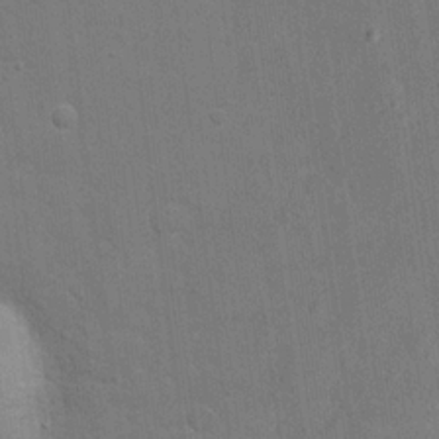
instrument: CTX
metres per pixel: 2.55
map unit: eHh
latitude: 21.5560
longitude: -62.4223
